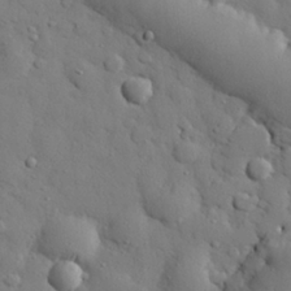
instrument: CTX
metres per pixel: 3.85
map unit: eHh
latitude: 27.3482
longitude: -78.2334
